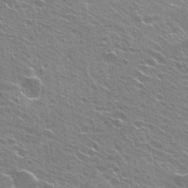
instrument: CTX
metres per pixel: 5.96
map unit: Hto
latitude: 25.3481
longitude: -29.9906
